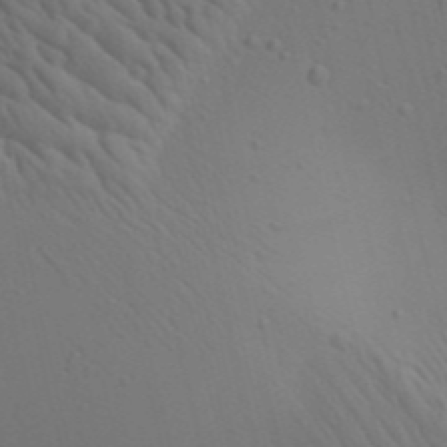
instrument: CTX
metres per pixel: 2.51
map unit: Aa
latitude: 22.9136
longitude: -138.5546
